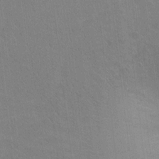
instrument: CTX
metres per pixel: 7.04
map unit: Ht
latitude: -1.4455
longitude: -33.3860
